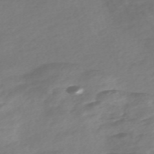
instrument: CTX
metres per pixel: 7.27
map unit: Nve
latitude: -58.0660
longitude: 57.8233
